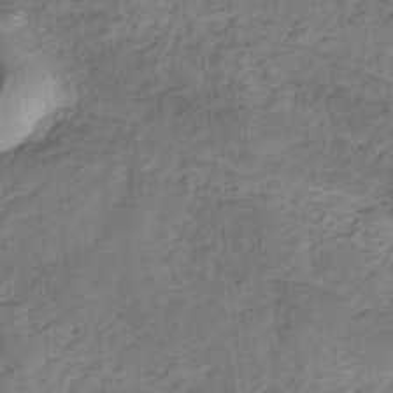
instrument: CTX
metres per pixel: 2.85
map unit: lHb
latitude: -30.8030
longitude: 66.1606
